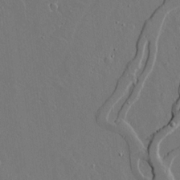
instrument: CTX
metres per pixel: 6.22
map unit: lAvf
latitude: 15.8206
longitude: -129.1403
